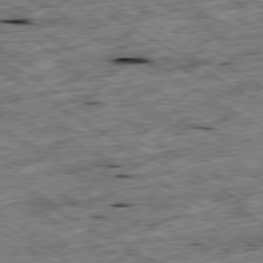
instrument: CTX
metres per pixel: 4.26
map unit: Ap
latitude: -79.9556
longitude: -86.4790
